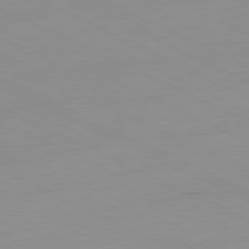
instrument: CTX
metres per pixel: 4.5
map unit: Ap
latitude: -81.1053
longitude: -94.0822
